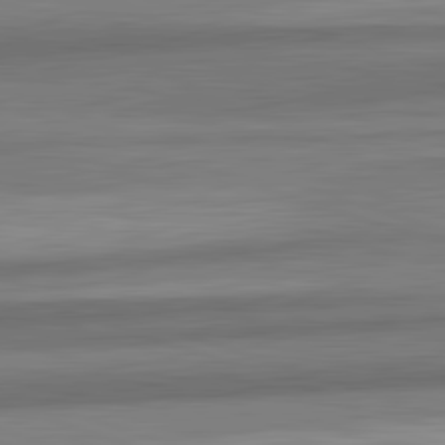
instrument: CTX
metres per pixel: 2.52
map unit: lApd
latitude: 82.6112
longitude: 178.5196
